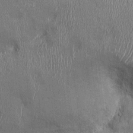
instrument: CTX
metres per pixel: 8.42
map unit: Ht
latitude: -2.2361
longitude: -13.2348
